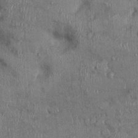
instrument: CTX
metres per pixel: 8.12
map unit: Ht
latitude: -0.4629
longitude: -13.4616
